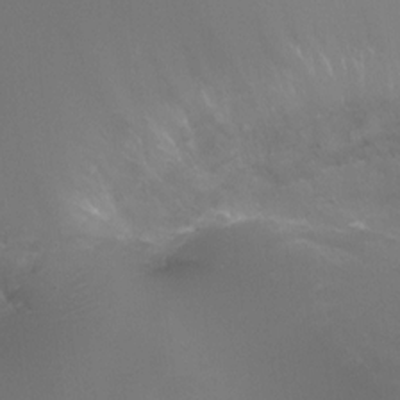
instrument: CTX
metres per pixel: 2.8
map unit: Ht
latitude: -12.5007
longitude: -44.3656
